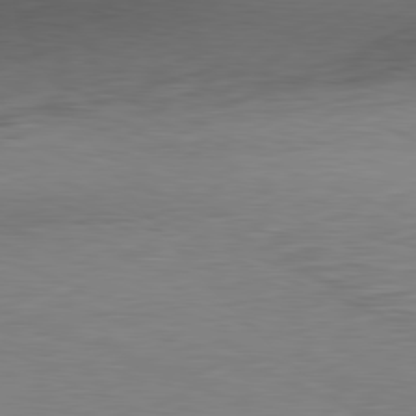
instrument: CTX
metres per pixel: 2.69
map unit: Hpe
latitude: -81.7667
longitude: 10.4629
